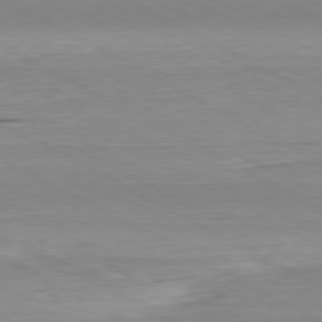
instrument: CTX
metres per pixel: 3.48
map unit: Hpe
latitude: -80.7463
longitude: 21.3887
